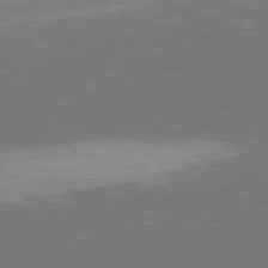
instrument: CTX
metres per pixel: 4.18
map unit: Hpe
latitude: 76.7813
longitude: -170.2144
